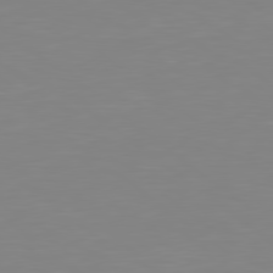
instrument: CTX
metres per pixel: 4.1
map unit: Hpe
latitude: 78.9136
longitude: -173.0836
